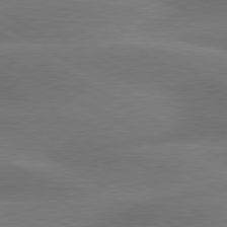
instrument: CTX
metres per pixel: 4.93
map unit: lApd
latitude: 79.8206
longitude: -89.1404
